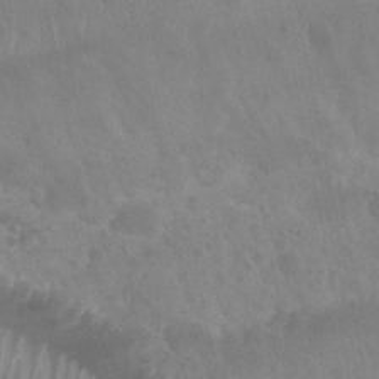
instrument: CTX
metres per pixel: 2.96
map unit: Nhu
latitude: 29.5182
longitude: -54.9891
